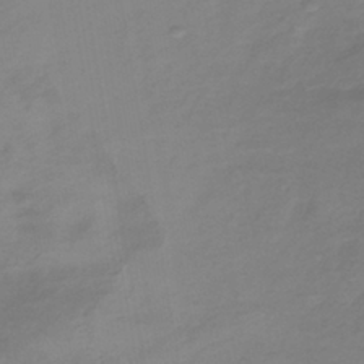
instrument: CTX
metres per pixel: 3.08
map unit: lHb
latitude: -37.9178
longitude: 72.1606
